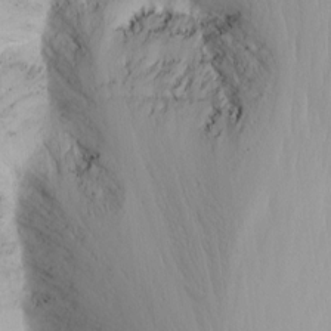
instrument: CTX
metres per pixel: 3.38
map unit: Nhu
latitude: -6.6707
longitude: -66.1766
